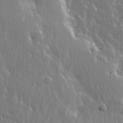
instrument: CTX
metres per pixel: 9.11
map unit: Htu
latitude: -4.0472
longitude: 174.4440
